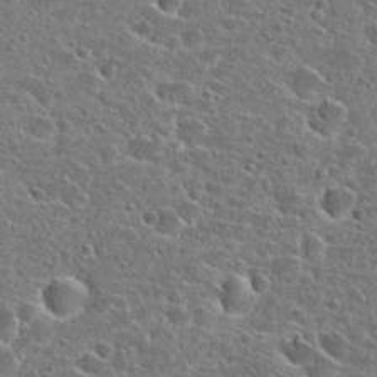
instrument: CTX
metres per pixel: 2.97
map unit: Hto
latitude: 25.0269
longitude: -46.8758
